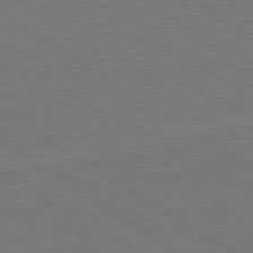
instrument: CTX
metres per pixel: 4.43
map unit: lApd
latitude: 79.7639
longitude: 162.8975
